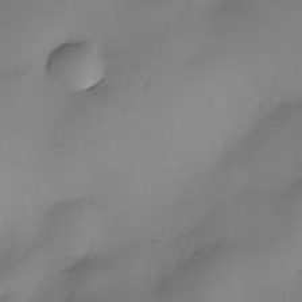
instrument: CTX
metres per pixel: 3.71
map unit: Nhe
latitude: -34.5763
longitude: -144.1578
